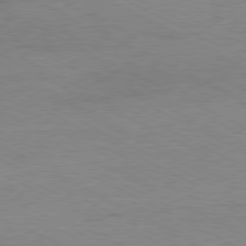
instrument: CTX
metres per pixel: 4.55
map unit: Ap
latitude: -80.8408
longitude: -85.8395
